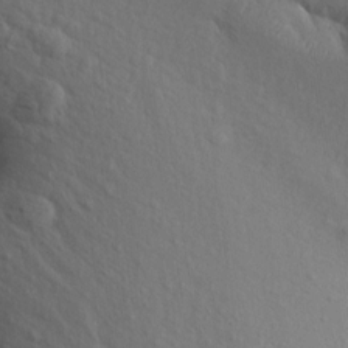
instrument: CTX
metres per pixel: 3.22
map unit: Aa
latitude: 14.7247
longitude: -143.1403
